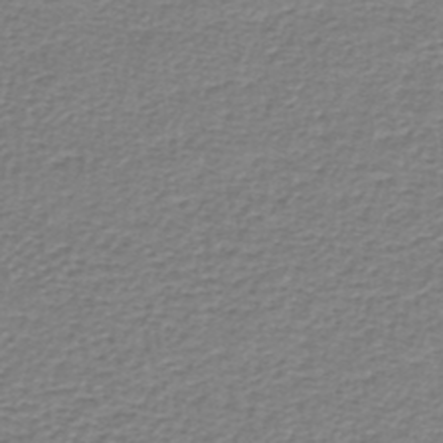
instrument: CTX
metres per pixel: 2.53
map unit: lHb
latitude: -42.0472
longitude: 70.3306
